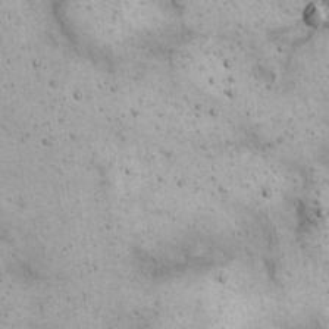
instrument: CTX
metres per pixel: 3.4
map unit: eHh
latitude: 22.1011
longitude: -65.6316
